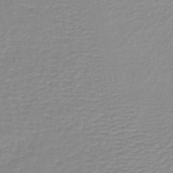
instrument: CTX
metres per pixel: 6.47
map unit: lHb
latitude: -40.0661
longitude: 60.8786
